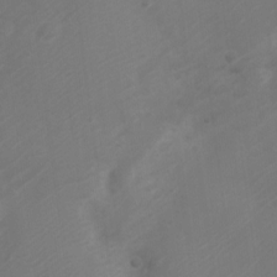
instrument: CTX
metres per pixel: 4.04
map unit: Nve
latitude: -20.8408
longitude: 106.6897
